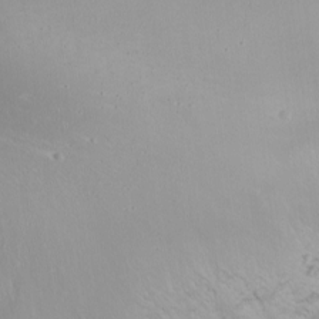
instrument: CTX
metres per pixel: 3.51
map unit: Nhu
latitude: -7.7288
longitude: -71.1214
